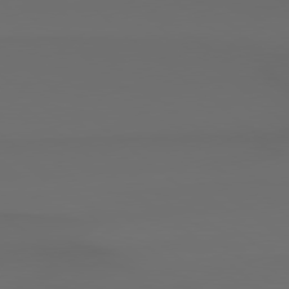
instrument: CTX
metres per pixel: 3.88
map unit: Hpe
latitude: 78.4790
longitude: -133.6883
